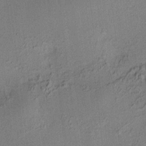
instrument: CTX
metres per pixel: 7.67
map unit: HNhu
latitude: 7.8772
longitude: 15.5022
